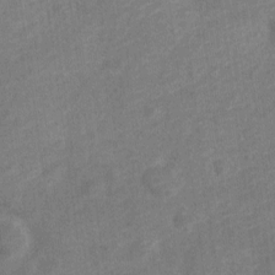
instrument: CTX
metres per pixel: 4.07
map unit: Nve
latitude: -19.0486
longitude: 109.0108
